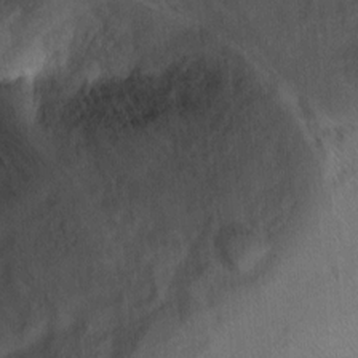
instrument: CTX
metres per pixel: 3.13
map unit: Ht
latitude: 4.1956
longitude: -29.3670
